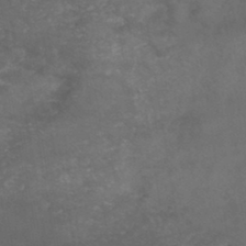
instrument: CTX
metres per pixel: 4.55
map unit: HNb
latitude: -44.8408
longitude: -37.3104
